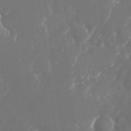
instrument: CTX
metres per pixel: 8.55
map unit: Nhu
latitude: -25.3132
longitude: -72.6113
